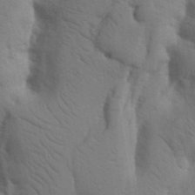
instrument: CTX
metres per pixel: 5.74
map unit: Nhu
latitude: 19.1592
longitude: -76.3467
